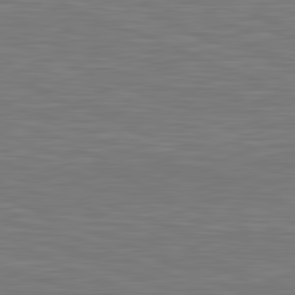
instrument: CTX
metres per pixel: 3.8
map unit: lApd
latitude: 81.8016
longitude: -170.9514
